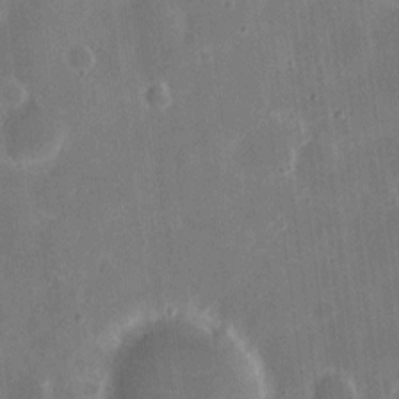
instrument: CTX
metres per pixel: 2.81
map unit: eHh
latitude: 8.2901
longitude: -69.7450
